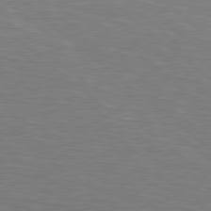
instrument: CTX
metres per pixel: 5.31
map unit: lApd
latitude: 79.0270
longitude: -177.9717
